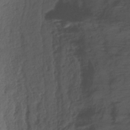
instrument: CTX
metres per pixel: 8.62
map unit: ANa
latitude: -38.2740
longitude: 94.5384
